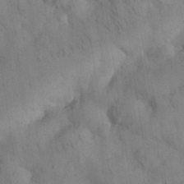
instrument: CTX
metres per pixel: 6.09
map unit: Nhu
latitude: 26.3467
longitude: -72.0444
